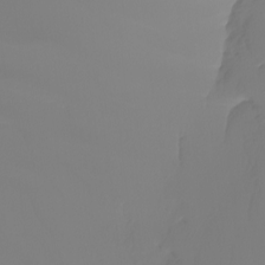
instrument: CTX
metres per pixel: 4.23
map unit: Nhu
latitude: -5.6722
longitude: -96.1200
